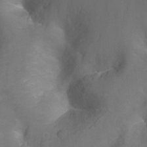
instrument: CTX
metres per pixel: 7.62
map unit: Nhu
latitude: -13.1431
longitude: -72.3468
